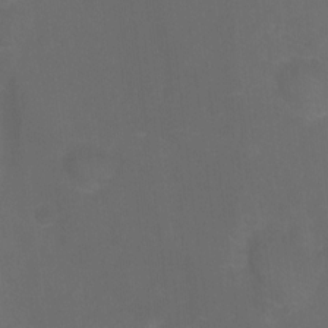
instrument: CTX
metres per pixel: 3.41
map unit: Ht
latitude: -9.3887
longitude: -35.2914
